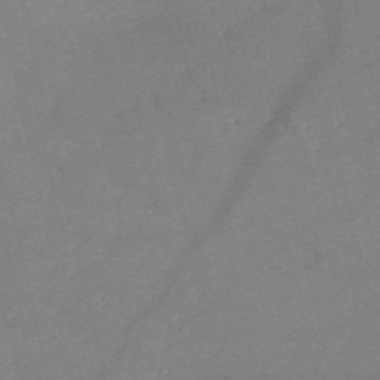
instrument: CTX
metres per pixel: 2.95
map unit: HNb
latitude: -52.7652
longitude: -45.6694
